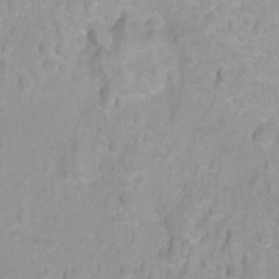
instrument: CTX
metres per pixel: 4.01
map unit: Ht
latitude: -8.5007
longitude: -35.6505
